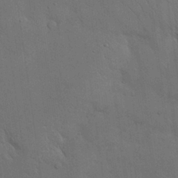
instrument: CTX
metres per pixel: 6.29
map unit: Nhu
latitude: 27.7261
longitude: -69.6694
